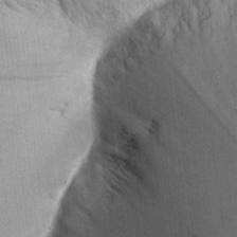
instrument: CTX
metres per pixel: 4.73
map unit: Aa
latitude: 25.4426
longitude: -134.5357
